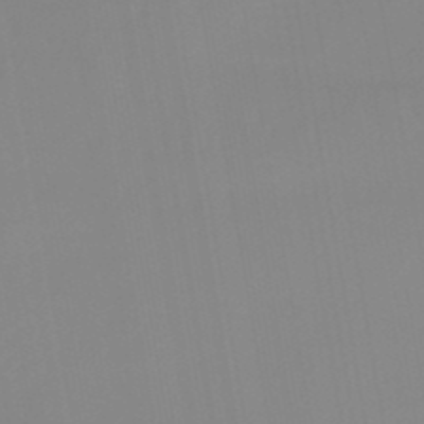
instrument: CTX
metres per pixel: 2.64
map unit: lHb
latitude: -48.2551
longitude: 76.2362
